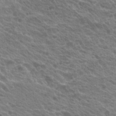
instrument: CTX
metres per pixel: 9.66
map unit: Hto
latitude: 23.2159
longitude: -35.5182
